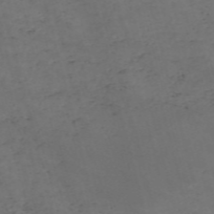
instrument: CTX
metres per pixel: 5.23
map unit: Nve
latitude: -57.8989
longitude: 52.9541
